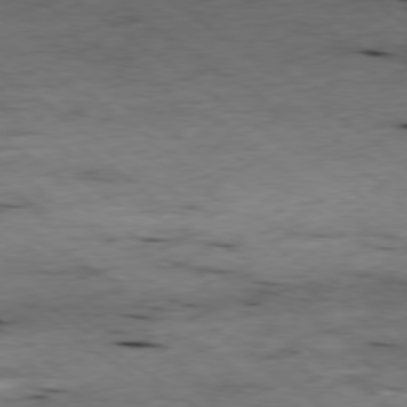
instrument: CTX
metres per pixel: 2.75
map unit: Ap
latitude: -78.7463
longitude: -89.7828
